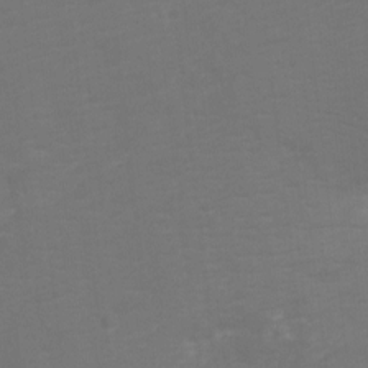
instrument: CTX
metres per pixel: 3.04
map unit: Ht
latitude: -6.5384
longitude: -21.7639
